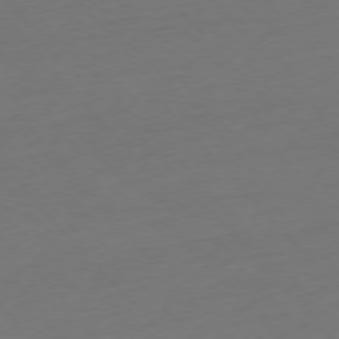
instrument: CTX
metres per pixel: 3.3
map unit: Ap
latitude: -76.8408
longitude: -71.8016
